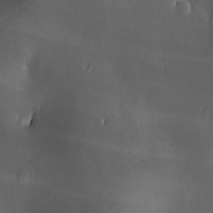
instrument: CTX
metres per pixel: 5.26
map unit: Ave
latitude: -6.4251
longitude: -121.2159
